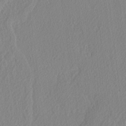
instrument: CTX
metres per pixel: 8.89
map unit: lAvf
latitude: -5.4832
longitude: -108.8947
